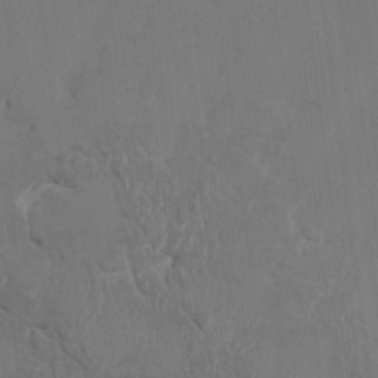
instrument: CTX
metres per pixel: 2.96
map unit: HNhu
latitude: 3.6316
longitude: -6.8569
